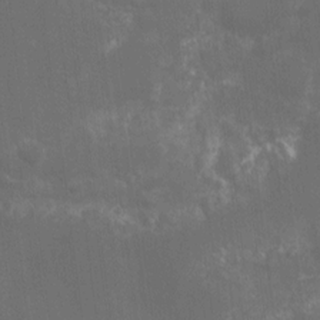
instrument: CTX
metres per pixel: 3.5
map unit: Nhu
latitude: -8.9731
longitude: -43.2726
